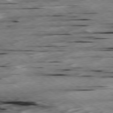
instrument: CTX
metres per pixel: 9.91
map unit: Hpe
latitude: -78.7085
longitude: -20.9514
